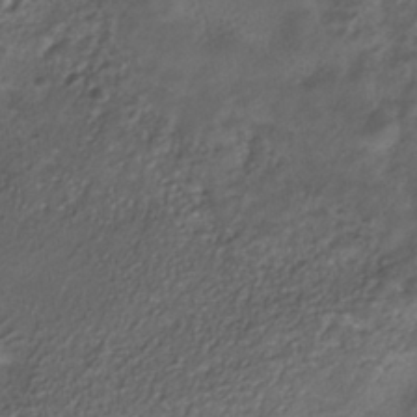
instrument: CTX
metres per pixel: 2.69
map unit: HNhu
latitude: -39.8800
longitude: 102.0850
